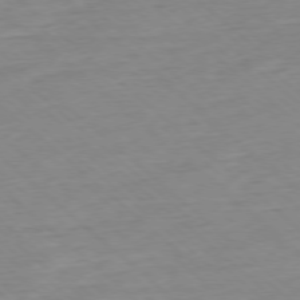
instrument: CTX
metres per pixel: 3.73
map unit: Ap
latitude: -77.5399
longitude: -96.7435
